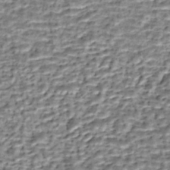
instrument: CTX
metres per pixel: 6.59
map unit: Nhe
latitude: -45.8800
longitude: 153.0108
